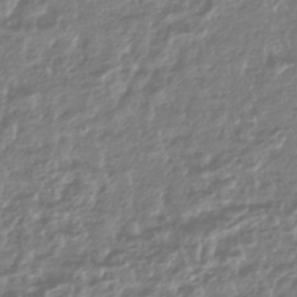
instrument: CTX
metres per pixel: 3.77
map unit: HNhu
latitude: -44.1984
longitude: 98.0283
